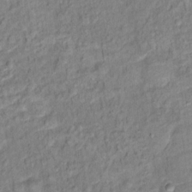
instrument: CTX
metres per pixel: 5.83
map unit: Hto
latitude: 14.1767
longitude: -39.0080
